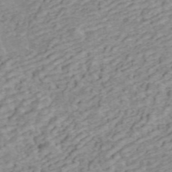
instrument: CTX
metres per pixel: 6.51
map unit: ANa
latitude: 45.8205
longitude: 22.3873
